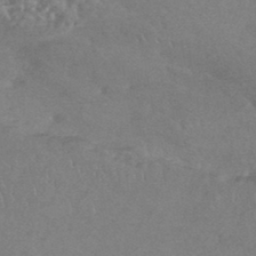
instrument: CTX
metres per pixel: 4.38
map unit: HNhu
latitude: -44.4251
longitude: 92.9542
